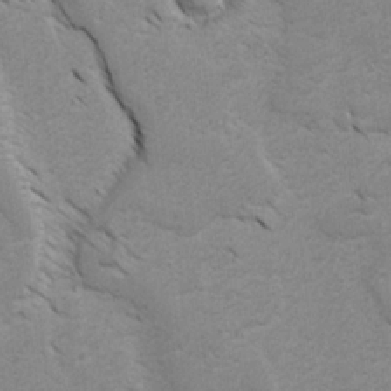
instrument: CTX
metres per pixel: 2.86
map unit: lAvf
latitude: -4.8219
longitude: -114.4412
